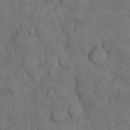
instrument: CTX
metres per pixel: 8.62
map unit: Hto
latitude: 8.9703
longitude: -57.8205
